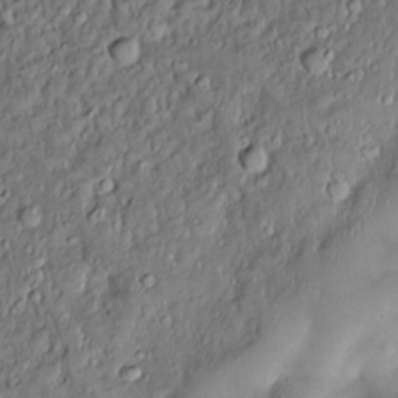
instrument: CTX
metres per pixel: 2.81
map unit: Nve
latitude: -22.8975
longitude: -138.9703
